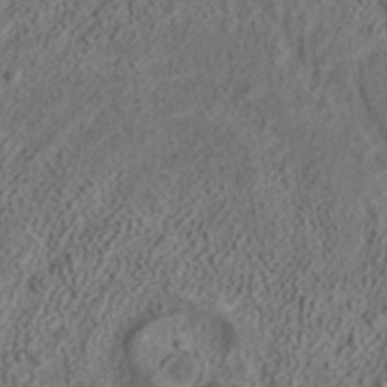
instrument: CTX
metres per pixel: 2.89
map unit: ANa
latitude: 38.0822
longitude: 20.4062
